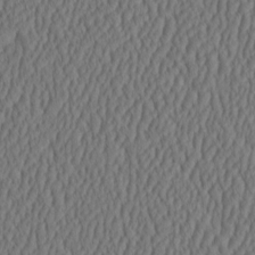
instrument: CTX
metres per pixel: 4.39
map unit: HNhu
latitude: -3.0486
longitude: 13.2376
